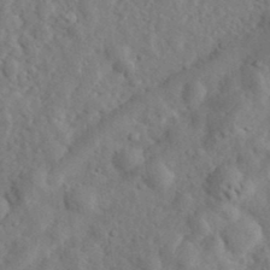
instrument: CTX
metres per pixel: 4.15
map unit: eHh
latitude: 35.0080
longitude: -78.2145
